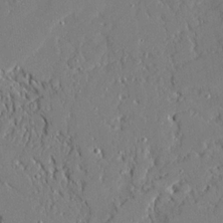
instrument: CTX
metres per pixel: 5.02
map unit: Ave
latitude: 21.2348
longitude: -128.1956
